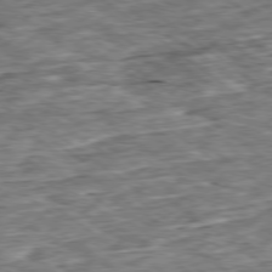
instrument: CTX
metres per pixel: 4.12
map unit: Ap
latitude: -79.1809
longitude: -86.2333
